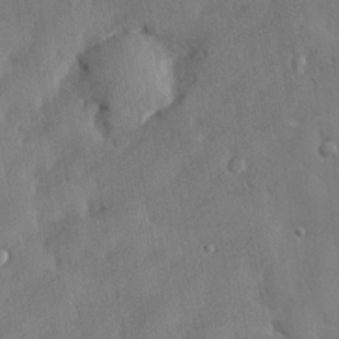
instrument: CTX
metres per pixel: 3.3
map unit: lHvf
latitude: 23.0647
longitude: 143.9745
